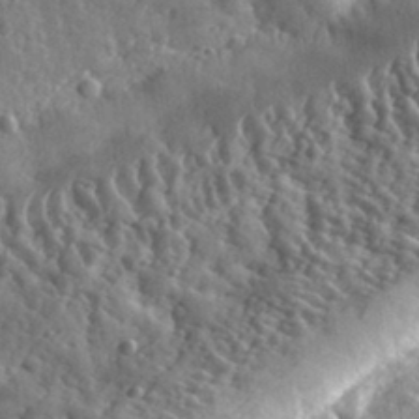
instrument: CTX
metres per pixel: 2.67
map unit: eHh
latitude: 34.4790
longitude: -80.1200
